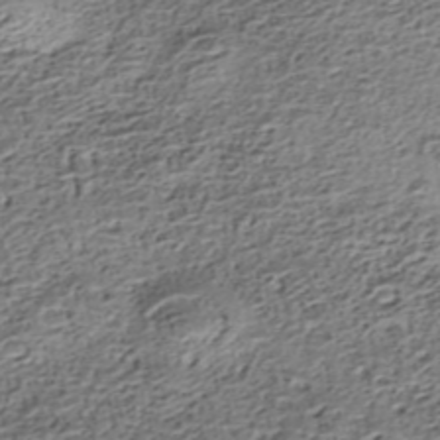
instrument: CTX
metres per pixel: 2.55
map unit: Nhe
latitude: -38.8975
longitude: -148.1956
